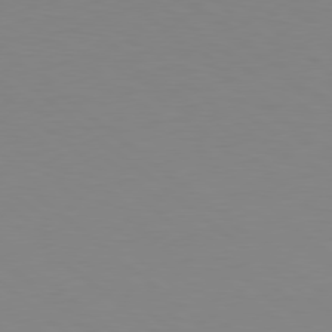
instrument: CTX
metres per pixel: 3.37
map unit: Hpe
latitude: 78.6491
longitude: -166.0822
